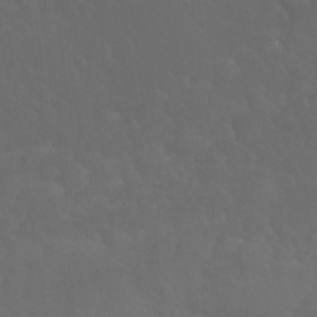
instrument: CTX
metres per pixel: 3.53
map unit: Nhu
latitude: 22.8758
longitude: -65.3671
